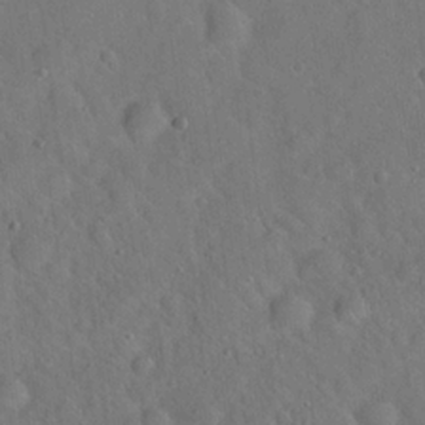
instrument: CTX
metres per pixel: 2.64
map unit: Hto
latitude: 19.7827
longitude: -53.6505
